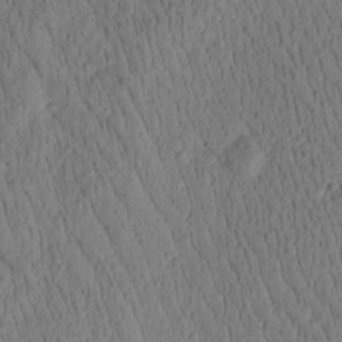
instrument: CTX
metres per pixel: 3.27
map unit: Htu
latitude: -1.8801
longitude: 171.7478
